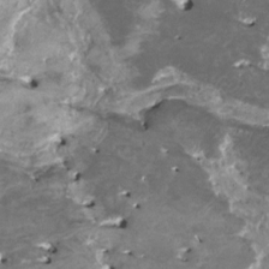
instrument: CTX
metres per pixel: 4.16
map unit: HNhu
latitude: 0.0822
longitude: 5.8044
